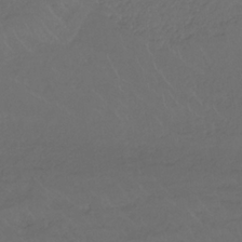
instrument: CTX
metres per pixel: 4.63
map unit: lHb
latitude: -32.8408
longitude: 64.0472
